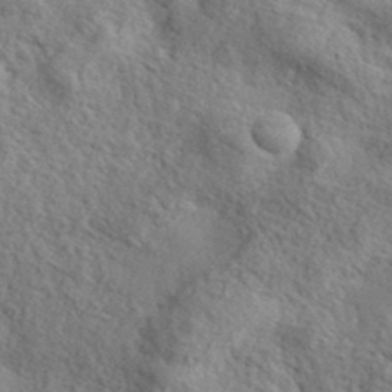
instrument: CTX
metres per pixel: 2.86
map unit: lHvf
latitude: 37.1592
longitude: -87.6127
